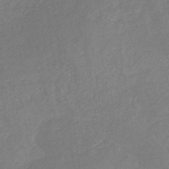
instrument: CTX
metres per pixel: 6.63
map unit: HNb
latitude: -30.9164
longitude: 62.2361
